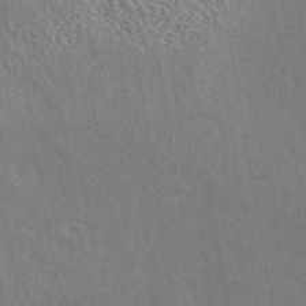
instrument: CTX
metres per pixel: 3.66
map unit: eAb
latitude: 43.1781
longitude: 113.3132
